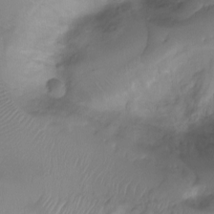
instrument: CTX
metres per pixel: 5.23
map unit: Ht
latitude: -6.8219
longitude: -27.5371
